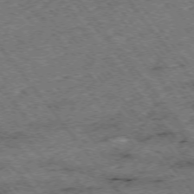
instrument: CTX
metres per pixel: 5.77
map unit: Hpe
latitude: -74.9542
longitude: 4.8975
